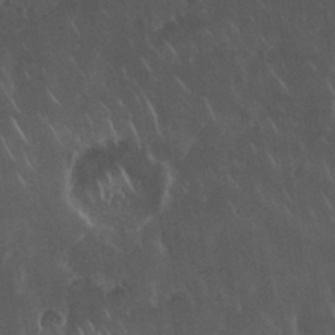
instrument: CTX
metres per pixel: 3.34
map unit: Nhu
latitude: 30.7625
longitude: -56.7435
